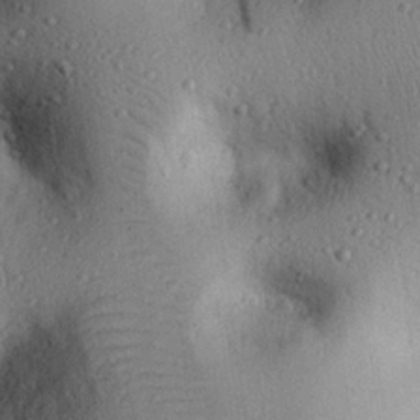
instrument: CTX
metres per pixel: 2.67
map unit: eHh
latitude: 25.3859
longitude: -76.9136
